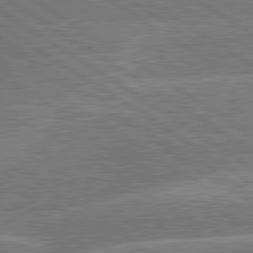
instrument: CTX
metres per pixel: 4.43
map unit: lApd
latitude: 79.9528
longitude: -145.5749
